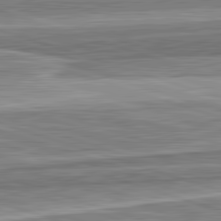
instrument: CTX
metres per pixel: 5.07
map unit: lApd
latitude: 82.7813
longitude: 167.8044
